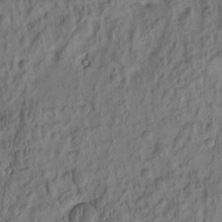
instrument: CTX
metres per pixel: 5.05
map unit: eHh
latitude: -2.5573
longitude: 17.6533
